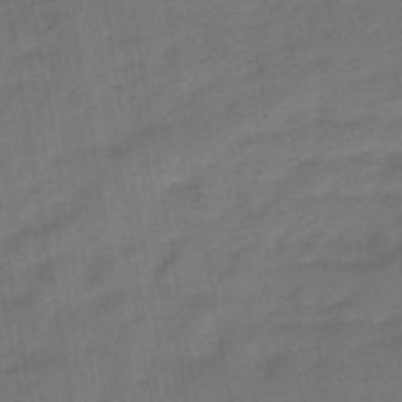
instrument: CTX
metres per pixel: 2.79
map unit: eHb
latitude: -47.3509
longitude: 88.1039
